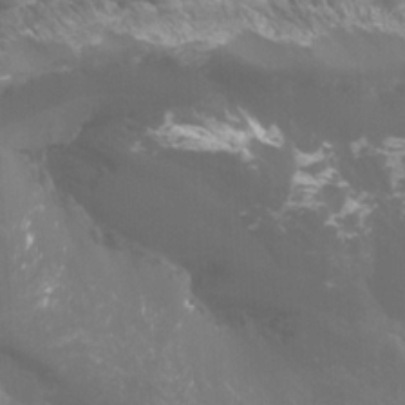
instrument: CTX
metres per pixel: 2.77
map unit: Ht
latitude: -4.7841
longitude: -63.1592
